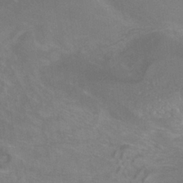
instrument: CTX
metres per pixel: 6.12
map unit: ANa
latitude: -37.3131
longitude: 95.7099
